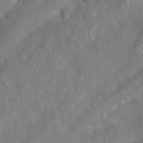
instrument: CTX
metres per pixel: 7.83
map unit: Nhu
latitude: 25.0080
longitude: -62.0822
